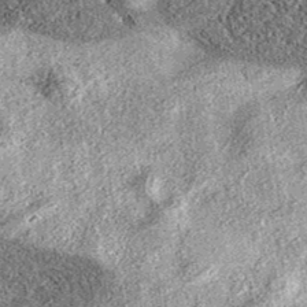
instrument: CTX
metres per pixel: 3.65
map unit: eAb
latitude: 37.6127
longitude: 106.5385
